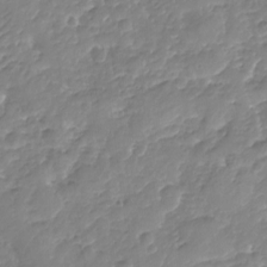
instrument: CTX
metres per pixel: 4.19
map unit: Nhu
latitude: -18.3873
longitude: -57.4237
